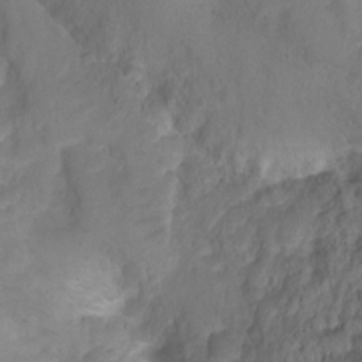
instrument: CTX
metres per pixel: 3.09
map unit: Ht
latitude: 1.9339
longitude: -35.0269
